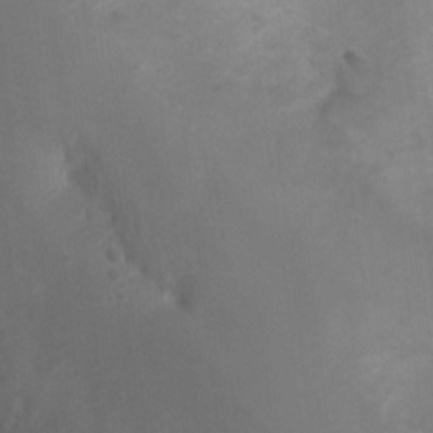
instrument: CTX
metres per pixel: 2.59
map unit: Ht
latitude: 4.5735
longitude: -29.9906
